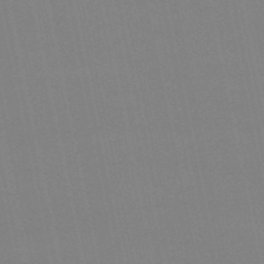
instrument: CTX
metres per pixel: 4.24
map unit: eHb
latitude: -50.2739
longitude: 68.4062
